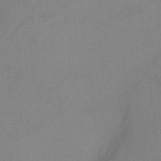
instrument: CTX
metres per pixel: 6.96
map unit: Ht
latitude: -8.8975
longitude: -28.2522
